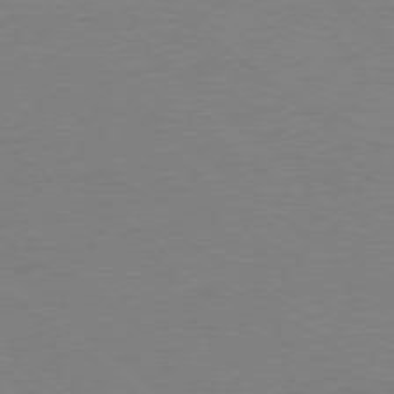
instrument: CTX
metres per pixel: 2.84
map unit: Ap
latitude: -78.8030
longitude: -55.0269
